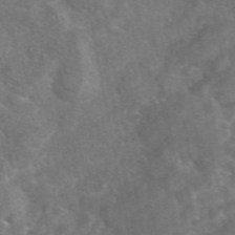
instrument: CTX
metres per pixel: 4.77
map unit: eAb
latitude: 46.8947
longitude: 127.5399
